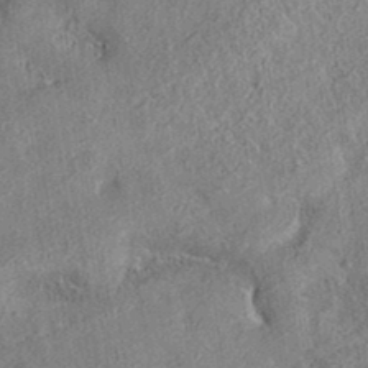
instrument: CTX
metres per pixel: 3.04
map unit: eAb
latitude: 36.7624
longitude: 112.2362
